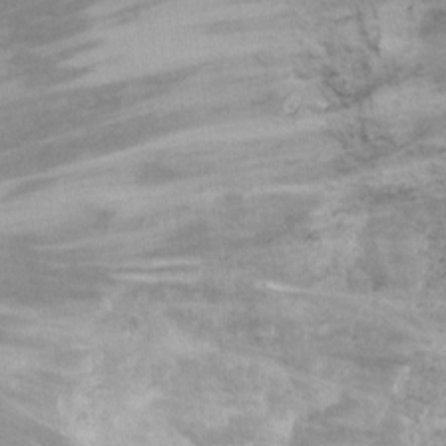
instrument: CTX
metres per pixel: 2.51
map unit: Ht
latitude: 5.4237
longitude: -36.4979
